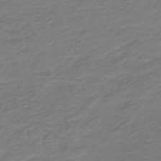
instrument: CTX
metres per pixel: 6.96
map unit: HNb
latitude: -43.2564
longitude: 52.5195
